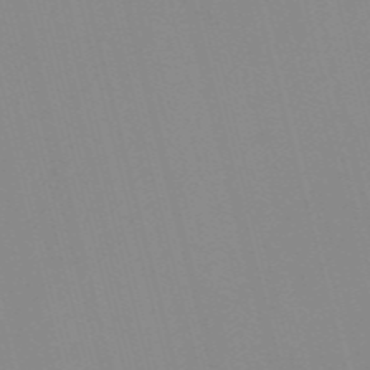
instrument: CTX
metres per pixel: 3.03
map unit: Nve
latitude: -57.4643
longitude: 61.8422
